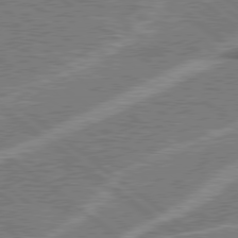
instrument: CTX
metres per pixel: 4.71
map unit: lApd
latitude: 78.8002
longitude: -159.0081
